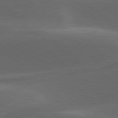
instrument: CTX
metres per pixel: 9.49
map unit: lApd
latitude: 79.1781
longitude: -48.8191
